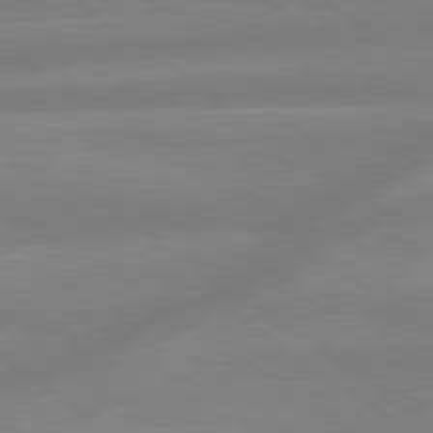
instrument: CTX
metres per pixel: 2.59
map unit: lApd
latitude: 79.5749
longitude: -164.1389
